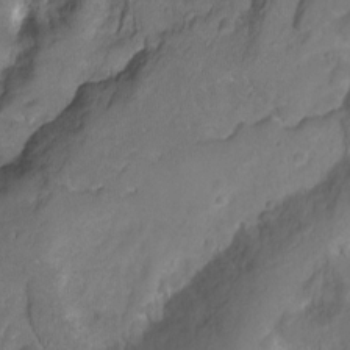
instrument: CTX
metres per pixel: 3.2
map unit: Nhu
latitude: -7.5588
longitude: -40.2900
